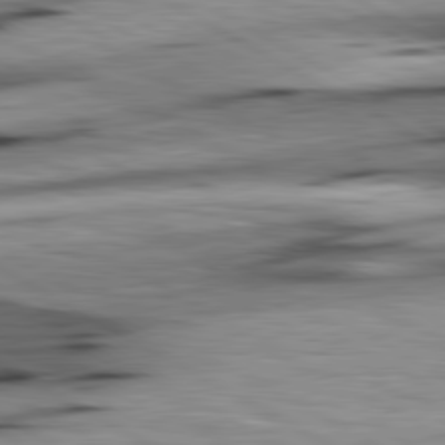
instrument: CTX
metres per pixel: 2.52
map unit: lApd
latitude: 80.4979
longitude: 162.5385
